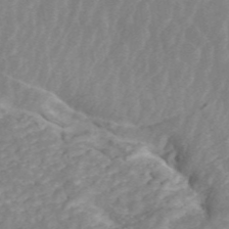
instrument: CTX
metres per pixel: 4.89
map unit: ANa
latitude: 45.4615
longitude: 24.6707
